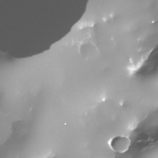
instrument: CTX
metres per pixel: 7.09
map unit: Nhe
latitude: -34.0661
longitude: -88.5546
